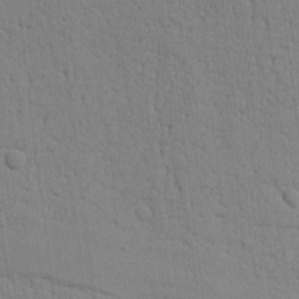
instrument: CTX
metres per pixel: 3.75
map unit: Htu
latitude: 0.1577
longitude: 172.0094
